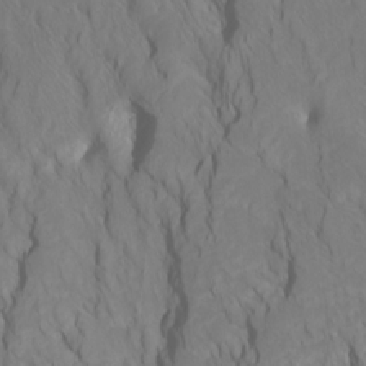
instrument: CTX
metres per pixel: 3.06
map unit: Htu
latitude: -6.9730
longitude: -69.1214
